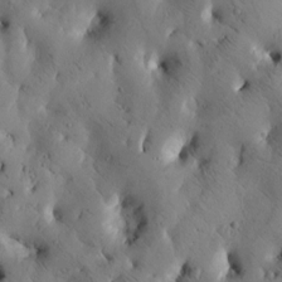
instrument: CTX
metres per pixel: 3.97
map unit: Htu
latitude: -2.9352
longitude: 168.8786
